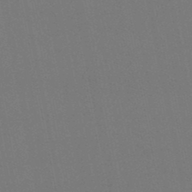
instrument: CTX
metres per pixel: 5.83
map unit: eHb
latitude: -50.2550
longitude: 75.8045
